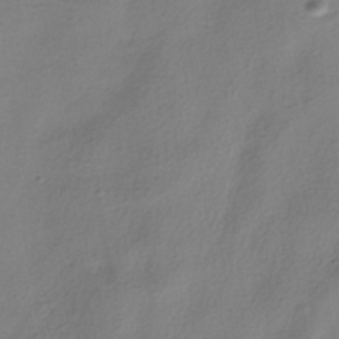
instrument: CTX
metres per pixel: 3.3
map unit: HNhu
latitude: -39.3321
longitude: 102.1984
